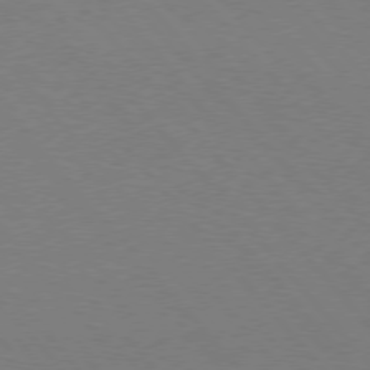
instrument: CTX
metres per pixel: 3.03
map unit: Hpe
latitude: 75.5182
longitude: -145.5560
